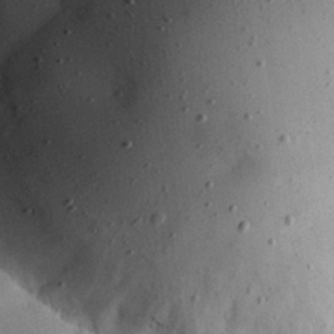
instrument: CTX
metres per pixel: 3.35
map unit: Hve
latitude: 26.8758
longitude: -91.3482
